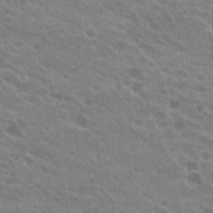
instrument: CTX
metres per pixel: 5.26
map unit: Hto
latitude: 23.8016
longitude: -36.2145
